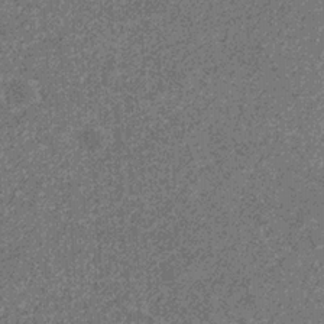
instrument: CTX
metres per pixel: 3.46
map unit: eHb
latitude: -31.9745
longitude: 69.4832
